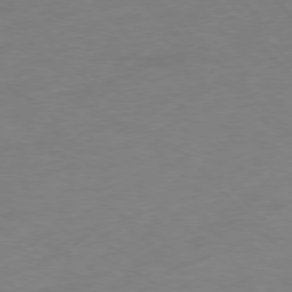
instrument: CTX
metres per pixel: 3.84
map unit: Ap
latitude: -77.5777
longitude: -83.3481
